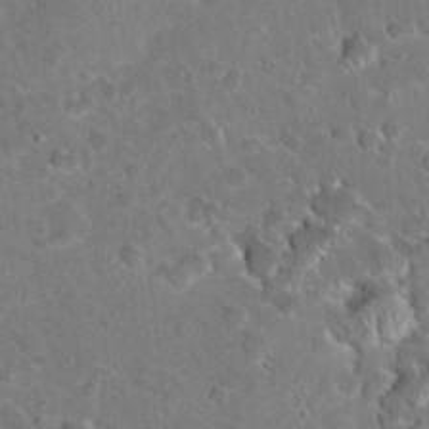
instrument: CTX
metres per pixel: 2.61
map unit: Hto
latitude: 19.4615
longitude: -49.9150
